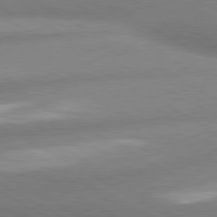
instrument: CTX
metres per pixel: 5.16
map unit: lApd
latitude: 80.2900
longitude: -163.9339
